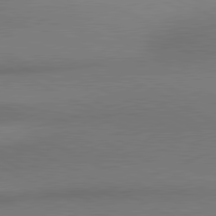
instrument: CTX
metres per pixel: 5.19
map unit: lApd
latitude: 81.0080
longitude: 162.1039
